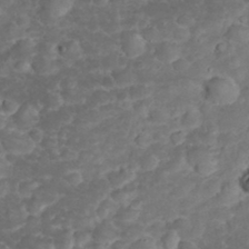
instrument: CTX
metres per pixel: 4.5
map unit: eHh
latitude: 32.9703
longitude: -62.7813
